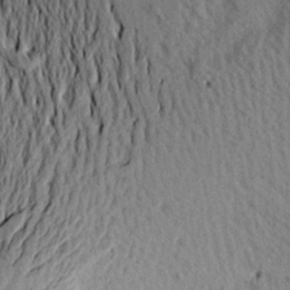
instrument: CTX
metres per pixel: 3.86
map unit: Aa
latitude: 18.6679
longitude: -147.4805
